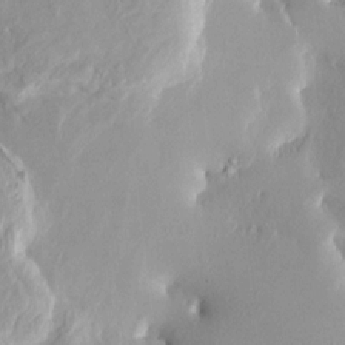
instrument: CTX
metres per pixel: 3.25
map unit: HNhu
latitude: 5.0836
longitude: -2.2522
